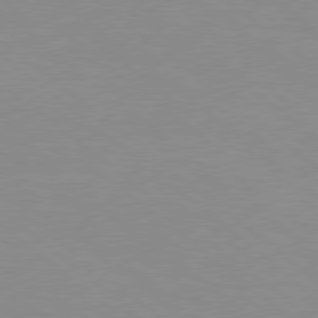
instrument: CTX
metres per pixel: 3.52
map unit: Hpe
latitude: 78.3845
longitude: -124.1577
